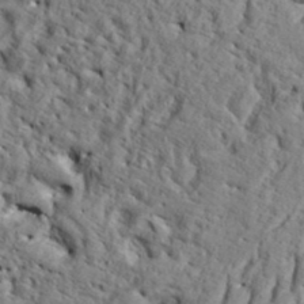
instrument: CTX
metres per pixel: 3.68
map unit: Aa
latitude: 33.7072
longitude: -136.8569
